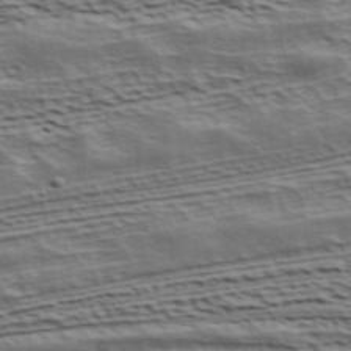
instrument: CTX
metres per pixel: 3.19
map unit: ANa
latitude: 41.7450
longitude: 49.8612
